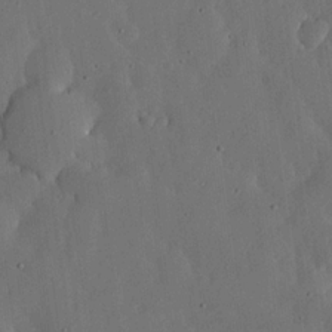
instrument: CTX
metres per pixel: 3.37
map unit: lHvf
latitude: 18.9702
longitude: -115.0836
